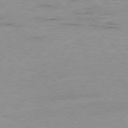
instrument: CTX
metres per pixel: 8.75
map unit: Ap
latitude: -77.3132
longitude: -88.8191
